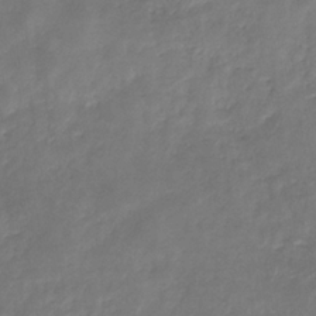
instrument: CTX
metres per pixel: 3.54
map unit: eHb
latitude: -30.1417
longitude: 71.4077
